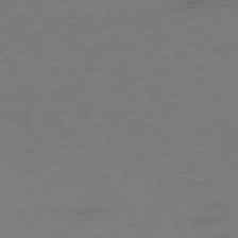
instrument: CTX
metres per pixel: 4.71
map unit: Ap
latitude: -75.4266
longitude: -73.0270
